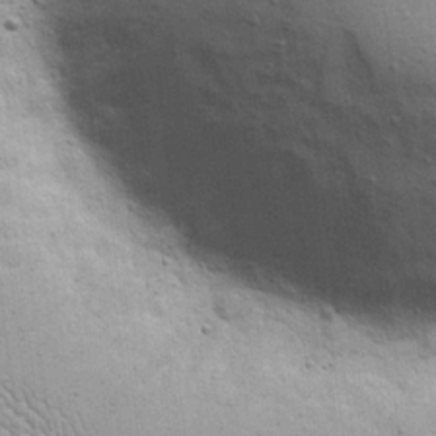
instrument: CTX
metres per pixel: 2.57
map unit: eHh
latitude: 20.6680
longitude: -63.9906
